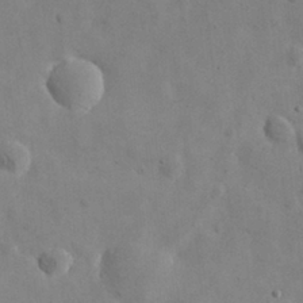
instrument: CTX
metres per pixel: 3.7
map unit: eHh
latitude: 25.8394
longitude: -67.1592
